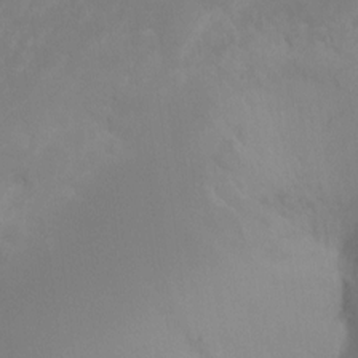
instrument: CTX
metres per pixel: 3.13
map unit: Ht
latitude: -8.7274
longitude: -33.6883
